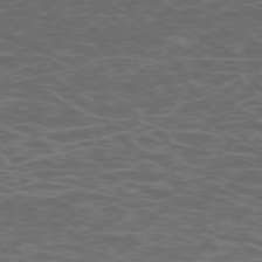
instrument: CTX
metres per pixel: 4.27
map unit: Hpe
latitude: -73.3509
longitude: 6.4818
